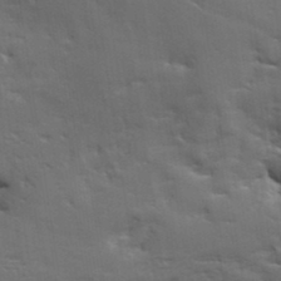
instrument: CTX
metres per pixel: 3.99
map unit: eHh
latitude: 36.3090
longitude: -133.3104
